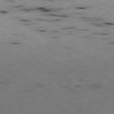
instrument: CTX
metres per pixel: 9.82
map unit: Ap
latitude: -80.4251
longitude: -70.5168
